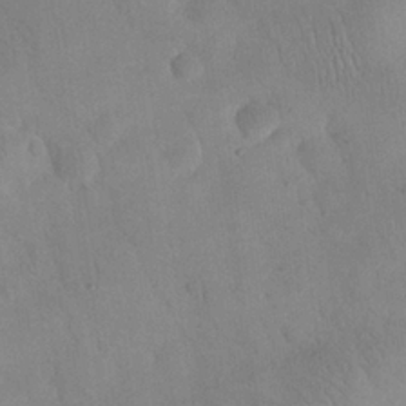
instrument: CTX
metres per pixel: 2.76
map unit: eHh
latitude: 24.9891
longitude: -66.0255
